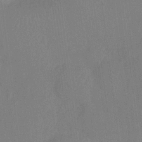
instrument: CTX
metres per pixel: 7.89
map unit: Nhu
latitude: -12.9731
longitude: -24.3278
